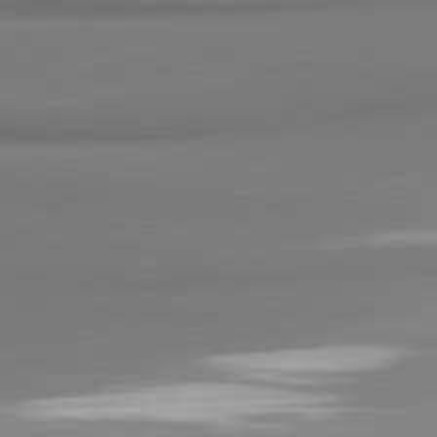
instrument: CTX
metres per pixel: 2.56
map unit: lApd
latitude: 81.2348
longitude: 177.5210
